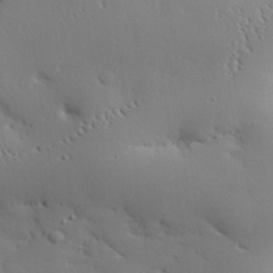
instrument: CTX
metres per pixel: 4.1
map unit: eHh
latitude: 28.7246
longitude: -82.2711
